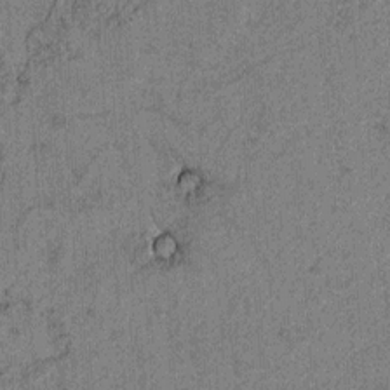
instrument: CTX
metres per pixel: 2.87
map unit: lAvf
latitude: 4.6490
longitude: 157.7855
